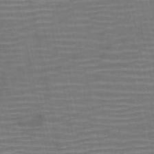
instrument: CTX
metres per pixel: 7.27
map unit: HNb
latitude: -51.4643
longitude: -47.3293
